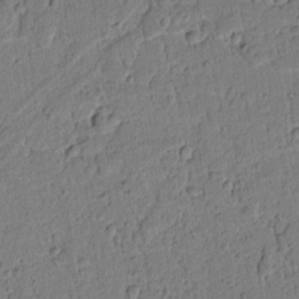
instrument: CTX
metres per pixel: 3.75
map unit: lAvf
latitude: 8.6491
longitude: 164.9731
